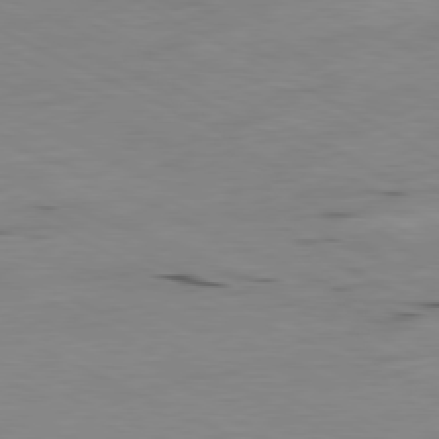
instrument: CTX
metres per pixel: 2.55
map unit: Ap
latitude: -80.8408
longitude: -93.3859
